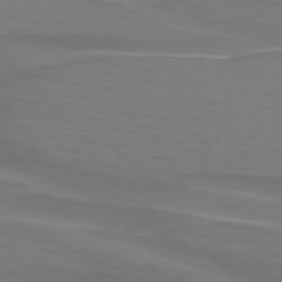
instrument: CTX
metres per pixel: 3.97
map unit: lApd
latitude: 75.5560
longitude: -80.9325
